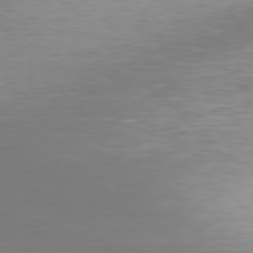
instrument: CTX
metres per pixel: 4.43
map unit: Hpe
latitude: 77.1781
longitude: -170.1956
